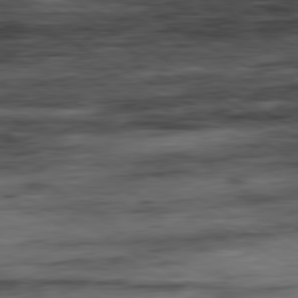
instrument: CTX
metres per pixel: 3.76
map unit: Ap
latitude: -80.8219
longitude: -83.8205
